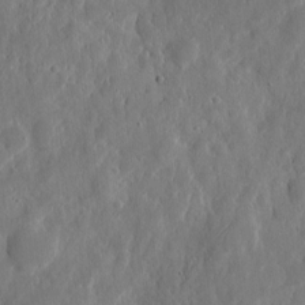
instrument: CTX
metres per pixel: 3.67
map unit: eHh
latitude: 7.6316
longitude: -72.7436
